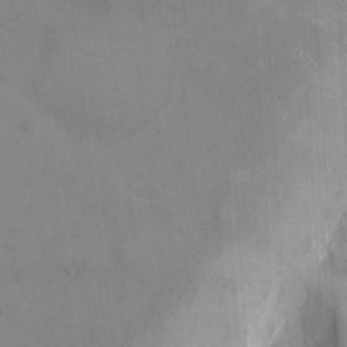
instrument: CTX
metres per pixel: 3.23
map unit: eHh
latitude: 4.4601
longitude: -69.0270
